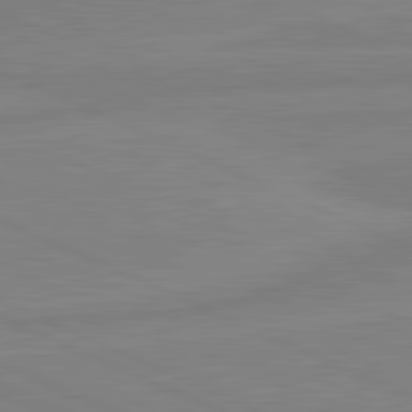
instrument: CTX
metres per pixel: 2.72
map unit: lApd
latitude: 81.7450
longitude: -172.8380
